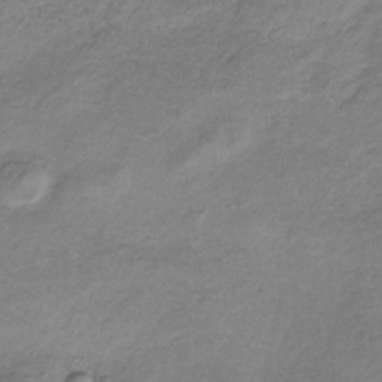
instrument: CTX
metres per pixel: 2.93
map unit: HNb
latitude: -33.4455
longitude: 62.8786
